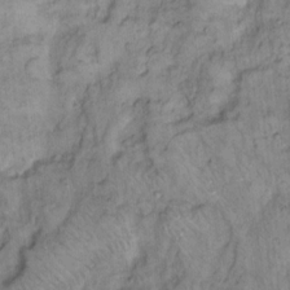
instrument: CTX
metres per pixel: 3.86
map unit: eHh
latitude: 15.8206
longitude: -64.5168
